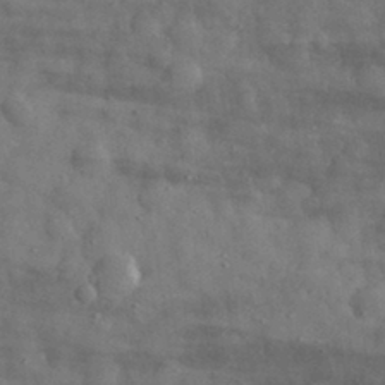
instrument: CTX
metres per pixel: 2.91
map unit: eHh
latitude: 31.5371
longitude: -70.9325
